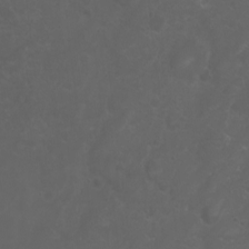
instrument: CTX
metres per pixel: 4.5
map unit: eHh
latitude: 0.5357
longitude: -54.5168
